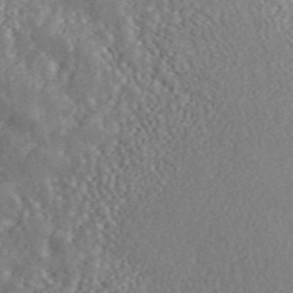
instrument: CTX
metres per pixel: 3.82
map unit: ANa
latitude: 45.3292
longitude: 27.4643
